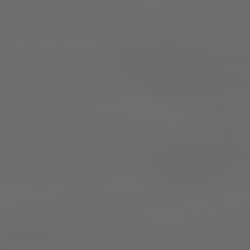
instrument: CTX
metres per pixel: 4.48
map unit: lApd
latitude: 79.3293
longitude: -139.7450
